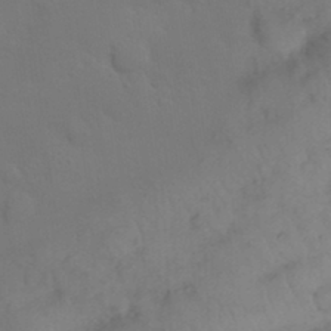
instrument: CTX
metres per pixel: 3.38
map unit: Nhu
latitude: 26.7246
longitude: -69.9339
